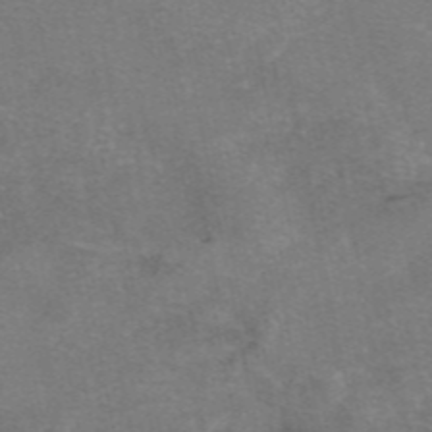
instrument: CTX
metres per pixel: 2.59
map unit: eAb
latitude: 47.5560
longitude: 104.1794
